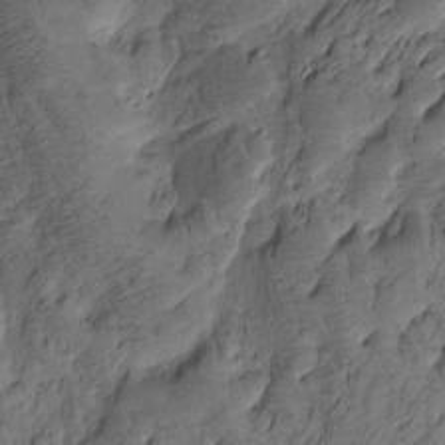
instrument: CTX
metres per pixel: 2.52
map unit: Htu
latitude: -3.0864
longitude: -178.1011
